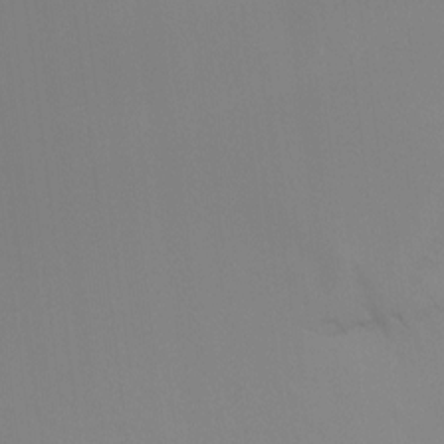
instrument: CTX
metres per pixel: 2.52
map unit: Ht
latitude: -9.0675
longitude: -33.8583
